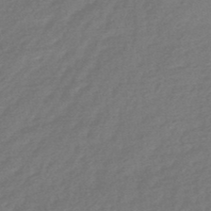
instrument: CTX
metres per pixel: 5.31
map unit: HNb
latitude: -49.1809
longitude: 58.3684
